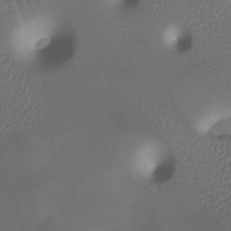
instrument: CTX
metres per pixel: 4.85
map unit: Htu
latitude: -12.8219
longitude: -71.4993
